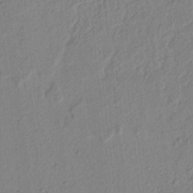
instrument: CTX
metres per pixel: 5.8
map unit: lAvf
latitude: 6.1767
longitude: 165.6533
